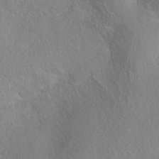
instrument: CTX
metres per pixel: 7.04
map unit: Nhe
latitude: -38.2362
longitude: 139.3321
